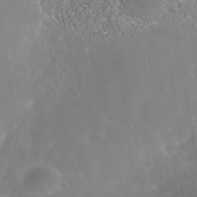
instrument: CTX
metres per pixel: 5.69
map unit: Nhe
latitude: -38.8408
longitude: -117.9150
